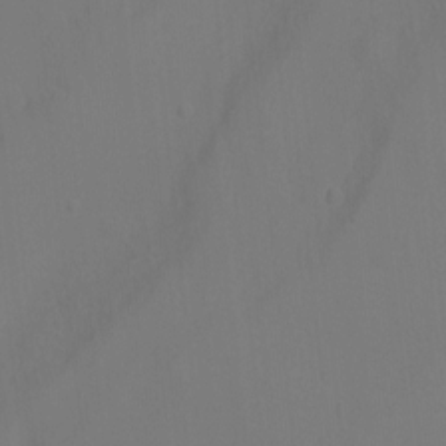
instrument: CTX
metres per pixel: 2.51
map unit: Ht
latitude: 0.5734
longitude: -34.1011
